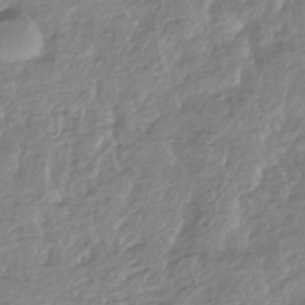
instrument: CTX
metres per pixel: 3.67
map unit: HNhu
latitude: -44.4440
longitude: 97.1242
